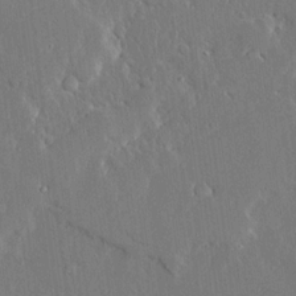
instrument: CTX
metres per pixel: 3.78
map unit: Ave
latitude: 15.2726
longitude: -139.6883
